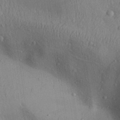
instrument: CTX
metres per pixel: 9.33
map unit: Aa
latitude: 31.1404
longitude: -145.2915
